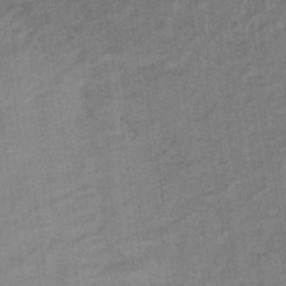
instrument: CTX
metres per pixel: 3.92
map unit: lHb
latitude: -34.5952
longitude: 70.6141
